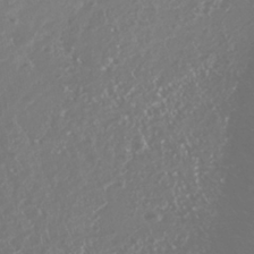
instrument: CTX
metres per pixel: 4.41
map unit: Nhu
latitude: -41.4076
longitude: -84.1956
